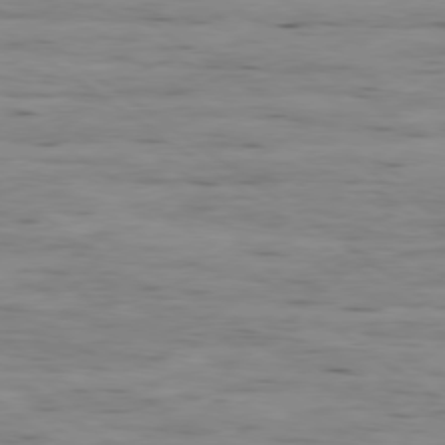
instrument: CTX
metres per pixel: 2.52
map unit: Ap
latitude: -79.4454
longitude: -101.9339
